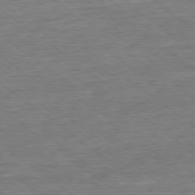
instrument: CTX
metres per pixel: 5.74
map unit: Ap
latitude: -79.1053
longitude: -102.6112
